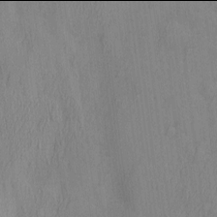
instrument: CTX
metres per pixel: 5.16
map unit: Nhu
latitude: -6.0094
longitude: -150.8380
